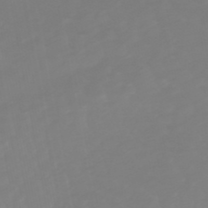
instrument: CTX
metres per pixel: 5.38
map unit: lHb
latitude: -49.1620
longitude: 82.2928
